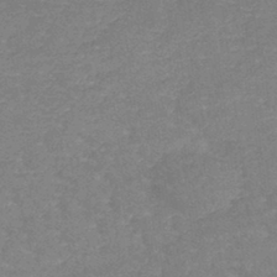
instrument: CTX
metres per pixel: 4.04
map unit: lHb
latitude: -40.9542
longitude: 66.3117
